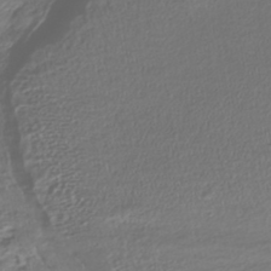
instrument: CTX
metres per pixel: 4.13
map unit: HNhu
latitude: -45.2187
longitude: 103.6155
